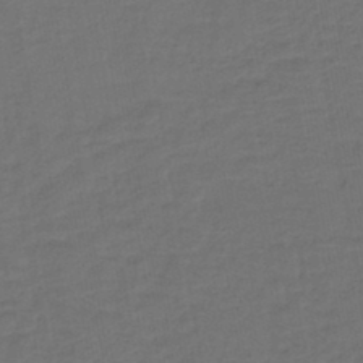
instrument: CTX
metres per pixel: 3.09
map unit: lHb
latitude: -43.9745
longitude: 74.2929
